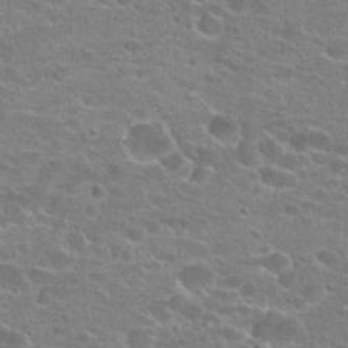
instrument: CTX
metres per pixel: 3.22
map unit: Hto
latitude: 22.9325
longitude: -43.7072
